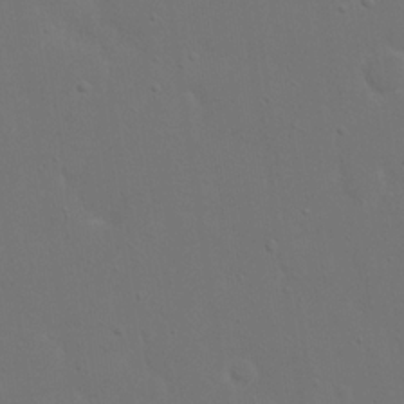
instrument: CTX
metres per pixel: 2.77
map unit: eHh
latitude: 17.7450
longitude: -71.9717
